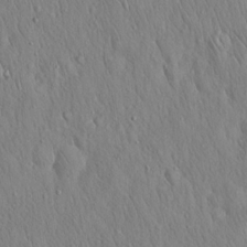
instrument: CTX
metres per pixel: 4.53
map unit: Hto
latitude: 16.4979
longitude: -58.2712
